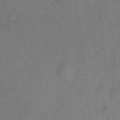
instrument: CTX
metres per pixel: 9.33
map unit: HNhu
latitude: 12.2712
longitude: 9.4643
